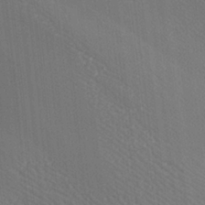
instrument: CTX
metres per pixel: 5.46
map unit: lAa
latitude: -8.0283
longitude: -124.4790
